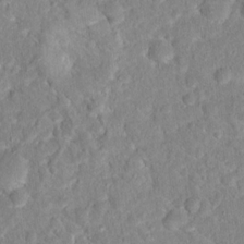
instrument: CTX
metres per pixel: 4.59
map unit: Hto
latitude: 16.8758
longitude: -35.3481
